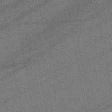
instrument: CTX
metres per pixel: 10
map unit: lHb
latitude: -47.0297
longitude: 71.5588
